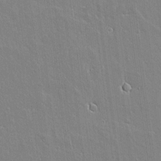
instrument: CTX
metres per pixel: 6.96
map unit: lAvf
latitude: 16.9136
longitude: -127.7828
